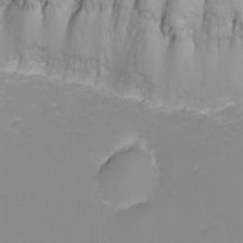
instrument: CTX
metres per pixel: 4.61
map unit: Nhu
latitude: -8.7652
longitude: -82.0255
